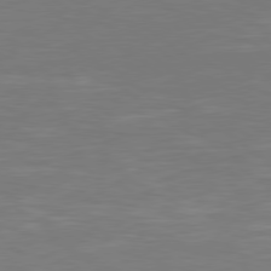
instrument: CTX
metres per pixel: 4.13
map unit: Hpe
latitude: 78.3656
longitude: -125.9528
